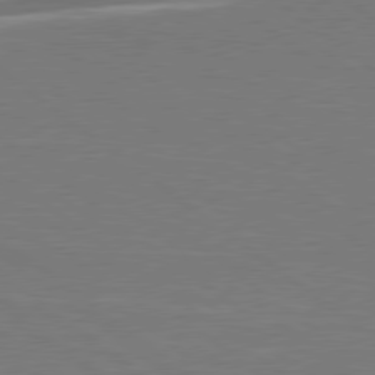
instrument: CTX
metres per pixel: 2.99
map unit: lApd
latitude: 79.1592
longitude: -93.8394
